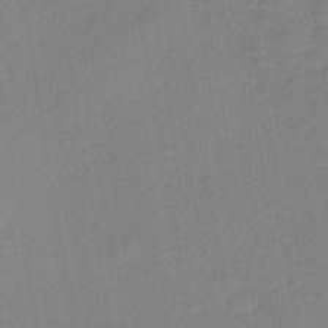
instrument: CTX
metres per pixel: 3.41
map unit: lHb
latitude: -40.9353
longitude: 67.7100
